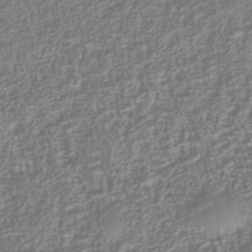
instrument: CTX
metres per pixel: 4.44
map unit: Nhu
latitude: -40.1228
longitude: -84.7813
